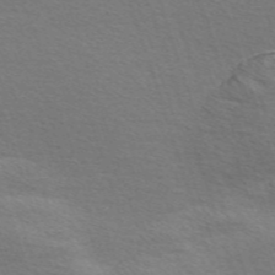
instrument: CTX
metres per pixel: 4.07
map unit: Nve
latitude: -57.0297
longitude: 59.4832
